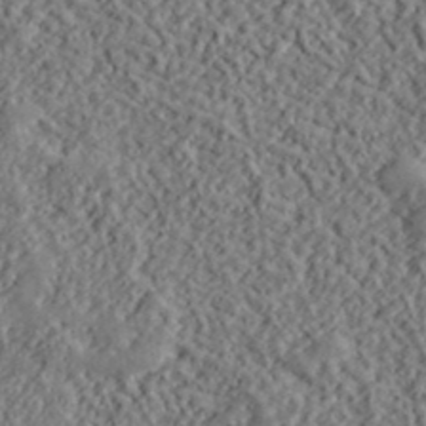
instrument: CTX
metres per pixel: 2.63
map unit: lHvf
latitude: 40.2711
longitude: -88.5168
